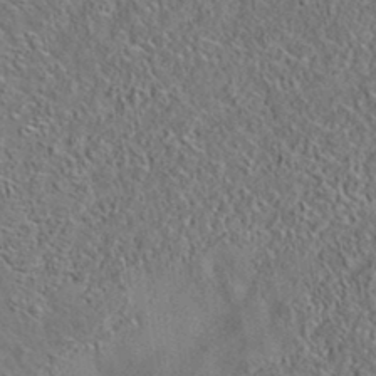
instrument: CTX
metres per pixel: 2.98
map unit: eAb
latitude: 35.3292
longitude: 108.6141
